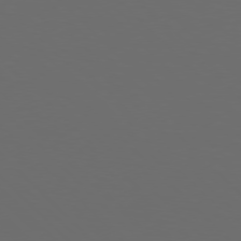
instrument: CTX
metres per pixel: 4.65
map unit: Hpe
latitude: 76.6679
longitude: -168.2523
